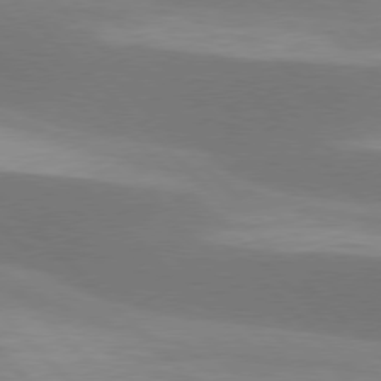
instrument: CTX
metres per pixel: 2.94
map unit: lApd
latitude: 77.4237
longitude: -50.5545
